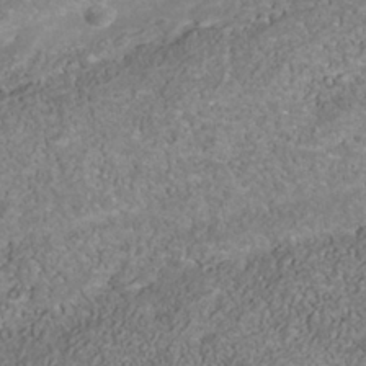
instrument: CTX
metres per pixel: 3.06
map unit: Nhu
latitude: -41.1053
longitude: -83.7638
